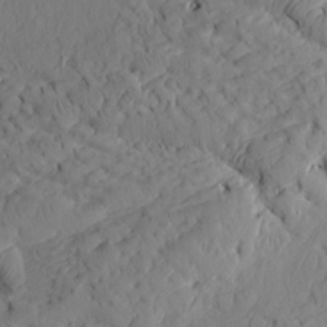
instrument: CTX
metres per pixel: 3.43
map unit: HNhu
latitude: 11.0081
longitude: 23.7478
